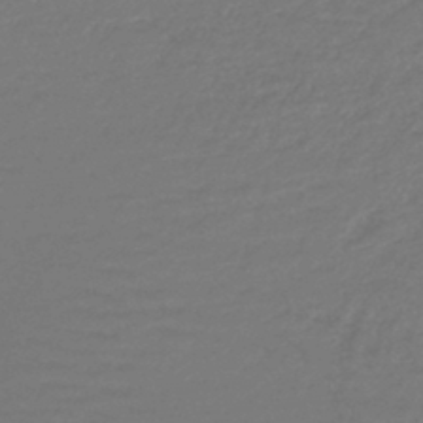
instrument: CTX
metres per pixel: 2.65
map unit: lHb
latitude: -43.1809
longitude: 75.2754
